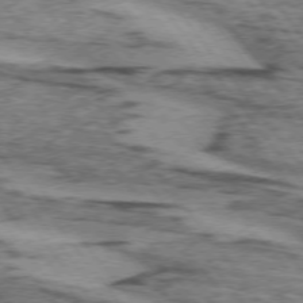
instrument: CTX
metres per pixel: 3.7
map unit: lApd
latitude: 74.2334
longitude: -76.5923
